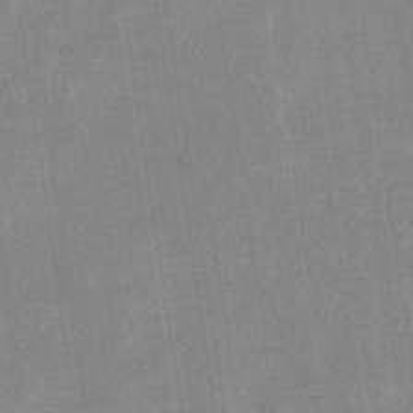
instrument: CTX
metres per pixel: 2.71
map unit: eHb
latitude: -34.6896
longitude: 73.3320
